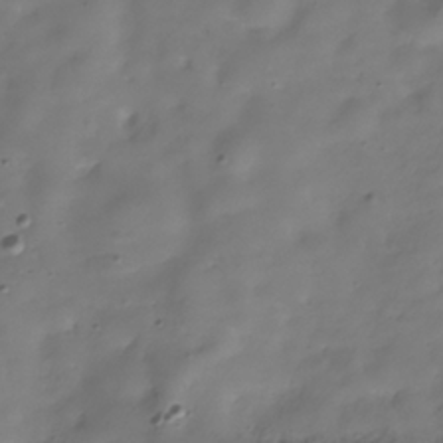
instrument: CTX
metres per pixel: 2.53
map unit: Hve
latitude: -30.8219
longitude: 94.3117
